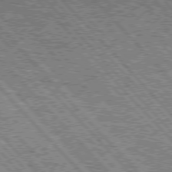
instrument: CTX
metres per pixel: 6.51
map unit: Hpe
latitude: 75.9339
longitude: -126.9136
